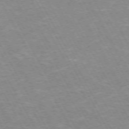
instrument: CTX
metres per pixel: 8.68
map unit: Hpe
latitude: -72.4062
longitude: 9.9178
